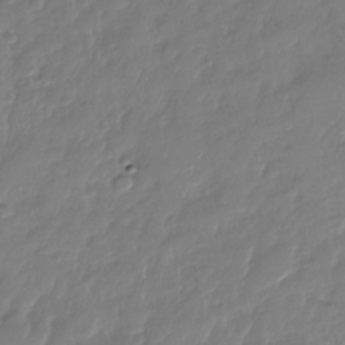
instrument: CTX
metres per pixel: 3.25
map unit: Nhu
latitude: -27.7666
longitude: -61.9906
